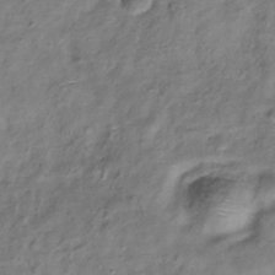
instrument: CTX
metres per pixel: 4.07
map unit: Hve
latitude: -33.2187
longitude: 89.3887
